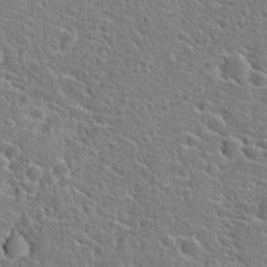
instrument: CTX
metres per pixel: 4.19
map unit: Hto
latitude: 21.2915
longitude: -44.7435
